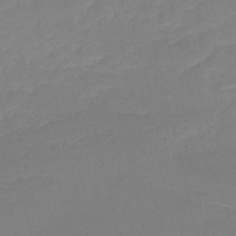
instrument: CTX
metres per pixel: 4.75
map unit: HNb
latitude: -49.8989
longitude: -41.9717
